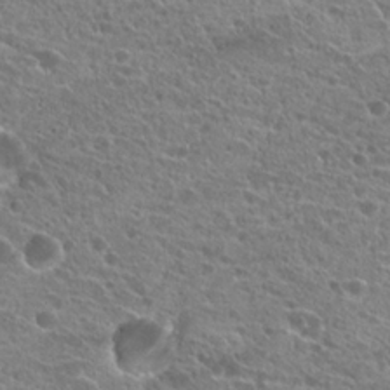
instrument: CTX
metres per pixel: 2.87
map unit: Hto
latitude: 21.8961
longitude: -40.0444
